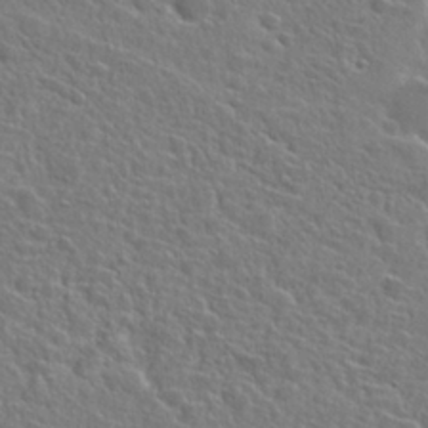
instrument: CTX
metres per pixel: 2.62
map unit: Hto
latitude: 25.2537
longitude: -46.6869
